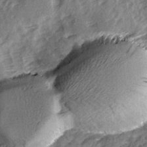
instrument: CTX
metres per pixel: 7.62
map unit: Ave
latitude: 15.3104
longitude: -104.2901
